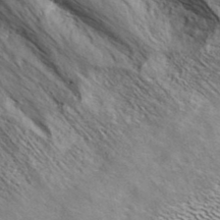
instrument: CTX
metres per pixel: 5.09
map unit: ANa
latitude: 41.2159
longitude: 17.9178
